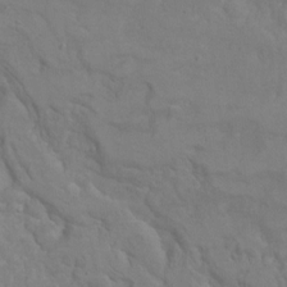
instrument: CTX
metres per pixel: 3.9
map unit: Hto
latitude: 6.8191
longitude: -35.6127
